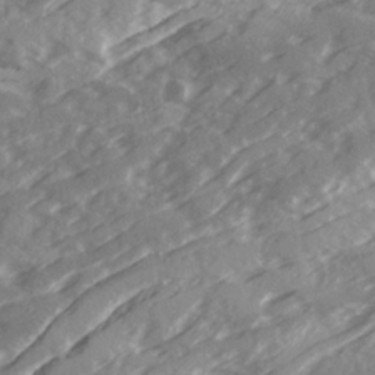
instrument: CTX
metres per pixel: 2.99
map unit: Ave
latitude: 19.8016
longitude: -130.7058
